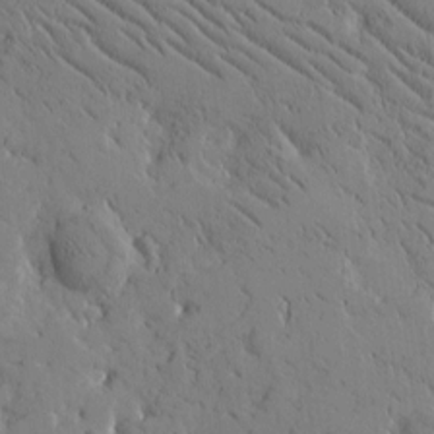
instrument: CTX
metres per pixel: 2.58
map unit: Htu
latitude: -1.8612
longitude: 175.5588
